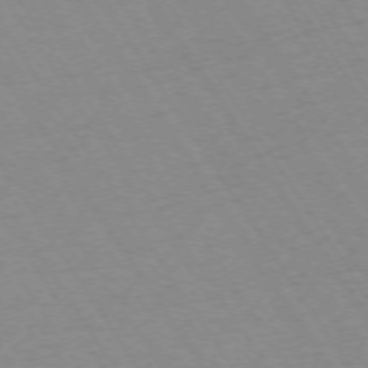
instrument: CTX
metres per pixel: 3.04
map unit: Ap
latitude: -73.5399
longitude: -71.2915
